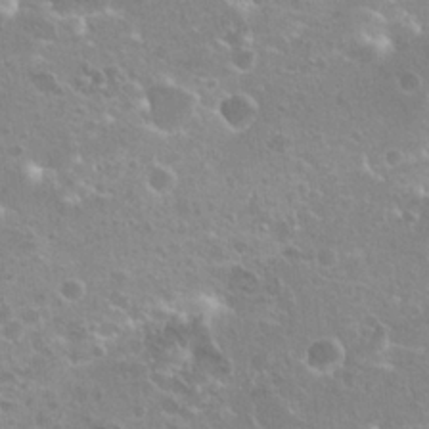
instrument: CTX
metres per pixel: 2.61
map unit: Hto
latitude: 20.4412
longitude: -40.3089
